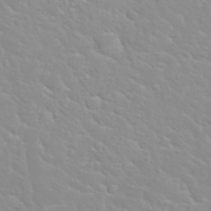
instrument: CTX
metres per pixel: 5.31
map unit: Nhu
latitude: 30.2523
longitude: -50.6301
